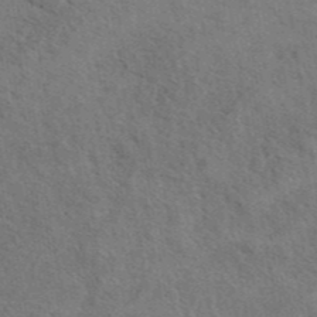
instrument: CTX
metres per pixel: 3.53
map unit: eAb
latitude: 42.9892
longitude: 110.3873
